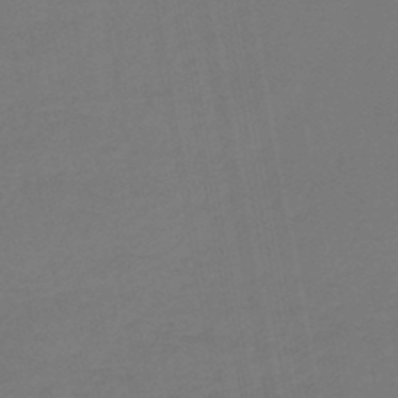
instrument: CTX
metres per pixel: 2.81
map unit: lHb
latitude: -46.6329
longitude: 74.0472
